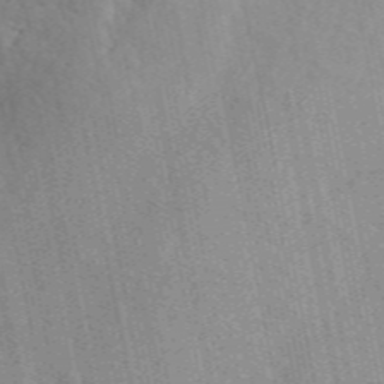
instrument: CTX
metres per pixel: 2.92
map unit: ANa
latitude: 50.5356
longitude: -81.9150
